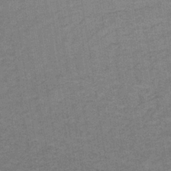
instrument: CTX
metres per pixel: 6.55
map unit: lHb
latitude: -34.9353
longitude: 71.0298
